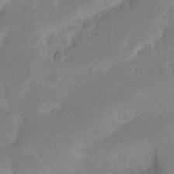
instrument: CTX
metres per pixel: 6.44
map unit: Hto
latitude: -11.7667
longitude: -38.3089
